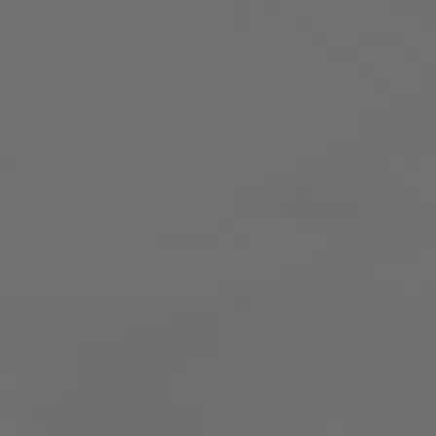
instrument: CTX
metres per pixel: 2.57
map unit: lApd
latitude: 79.1403
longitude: -167.4993
